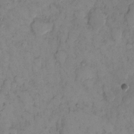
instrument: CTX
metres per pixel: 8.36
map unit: eHh
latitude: 11.9150
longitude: -62.7247
